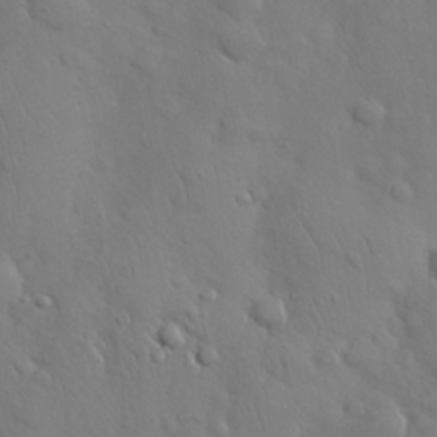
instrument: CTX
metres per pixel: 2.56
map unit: Nhu
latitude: 27.7450
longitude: -68.6302
